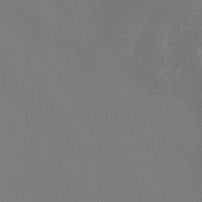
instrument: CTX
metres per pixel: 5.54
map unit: Ht
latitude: -4.1228
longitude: -26.1767
